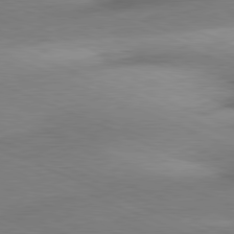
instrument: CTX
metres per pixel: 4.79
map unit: Ap
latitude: -81.6533
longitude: -71.0647
